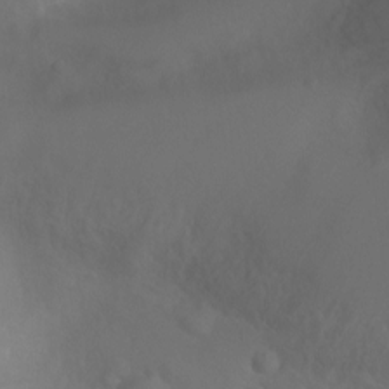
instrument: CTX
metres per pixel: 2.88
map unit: Ht
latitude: -9.8422
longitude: -46.1578
